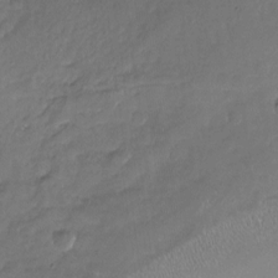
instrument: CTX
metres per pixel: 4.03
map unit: Nhu
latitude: -17.3888
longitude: -57.6127
